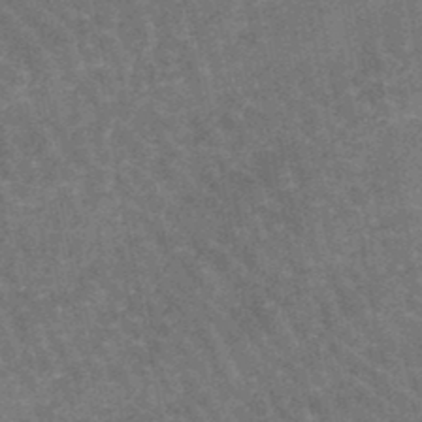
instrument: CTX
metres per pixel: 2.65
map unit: lHb
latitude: -46.5762
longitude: 76.8219
